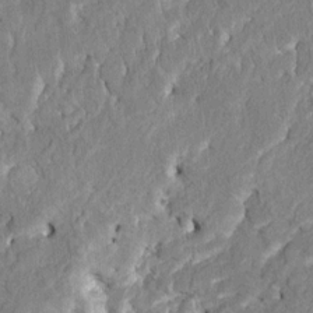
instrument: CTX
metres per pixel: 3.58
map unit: HNhu
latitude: 8.1578
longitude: -5.4615
